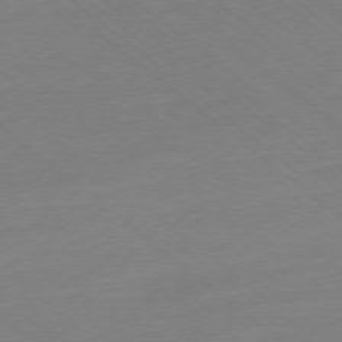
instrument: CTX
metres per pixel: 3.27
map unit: Ap
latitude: -78.6518
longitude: -99.2725
